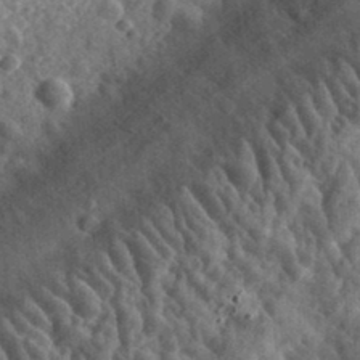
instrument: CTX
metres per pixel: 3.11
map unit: eHh
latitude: 35.1403
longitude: -79.0270
